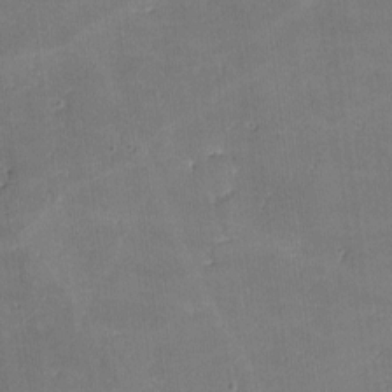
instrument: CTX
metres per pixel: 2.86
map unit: lHvf
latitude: -9.1620
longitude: -101.4993
